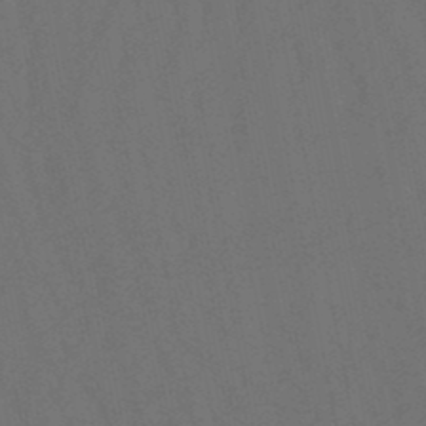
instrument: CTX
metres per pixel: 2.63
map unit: lHb
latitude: -47.9745
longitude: 80.4629
